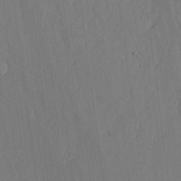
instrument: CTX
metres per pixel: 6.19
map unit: lHvf
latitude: 18.5356
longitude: -112.7057
